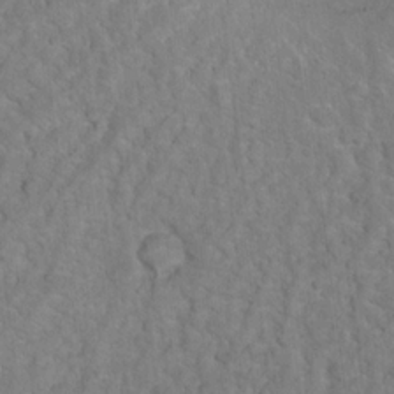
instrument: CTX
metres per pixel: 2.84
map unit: Hto
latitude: 15.6883
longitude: -36.8758
